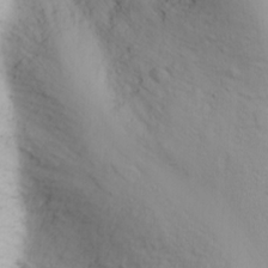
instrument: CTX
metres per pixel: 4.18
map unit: Nhu
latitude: -3.1242
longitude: -72.9703
